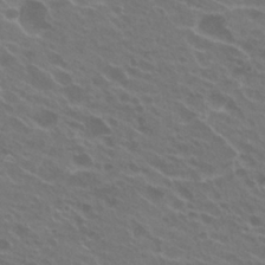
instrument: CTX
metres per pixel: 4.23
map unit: Hto
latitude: 24.2522
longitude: -38.3845
